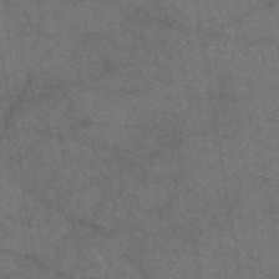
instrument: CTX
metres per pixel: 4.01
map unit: eAb
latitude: 47.4427
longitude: 109.3321
